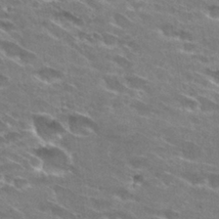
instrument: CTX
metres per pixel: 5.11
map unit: Hto
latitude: 29.5182
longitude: -42.8569
